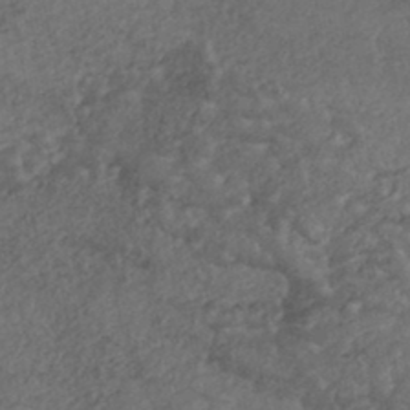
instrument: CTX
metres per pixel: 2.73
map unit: Nhe
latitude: -46.6518
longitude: -173.2536
